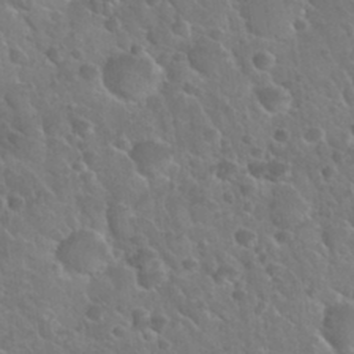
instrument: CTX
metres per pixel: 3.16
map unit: Nhu
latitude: 30.4223
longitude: -53.7450
